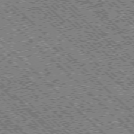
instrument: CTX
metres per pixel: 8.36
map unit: Ap
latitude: -76.0661
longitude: -96.3089
